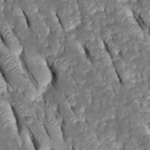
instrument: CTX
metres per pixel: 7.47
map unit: Htu
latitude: -0.3873
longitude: 148.8219
